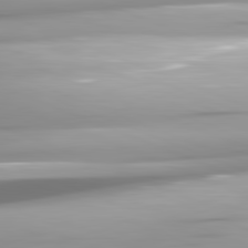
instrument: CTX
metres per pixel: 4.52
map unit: lApd
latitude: 81.8961
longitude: -147.8395
